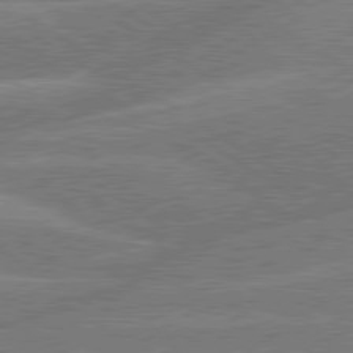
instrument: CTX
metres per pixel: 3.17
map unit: lApd
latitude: 79.9717
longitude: -132.3845
